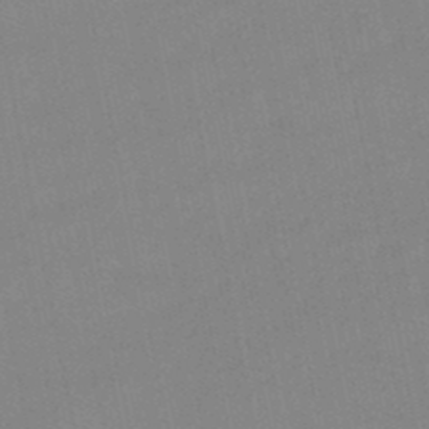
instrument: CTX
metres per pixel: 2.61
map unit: lHb
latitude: -48.3873
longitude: 75.8990
